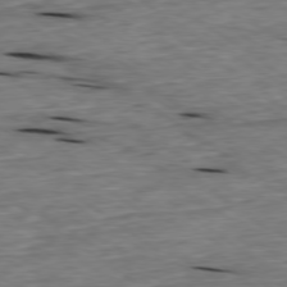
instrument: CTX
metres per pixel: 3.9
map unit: Ap
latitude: -79.2187
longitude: -91.2159
